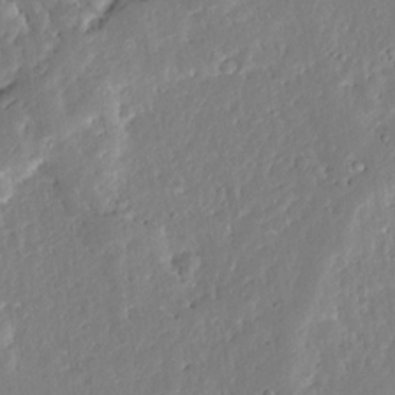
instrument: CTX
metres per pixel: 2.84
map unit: Ave
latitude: 12.7246
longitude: -135.9150
